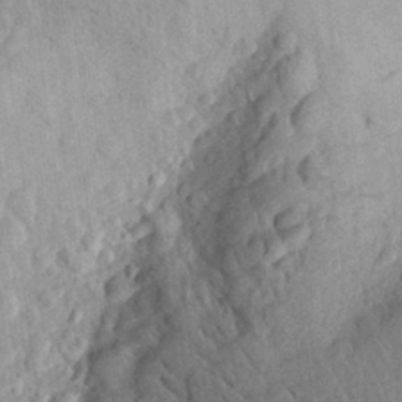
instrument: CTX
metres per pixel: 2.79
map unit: Aa
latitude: 26.3089
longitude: -146.2334
